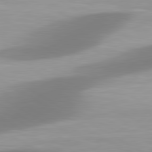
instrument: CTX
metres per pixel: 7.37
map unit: lApd
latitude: 80.7435
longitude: 174.9352
